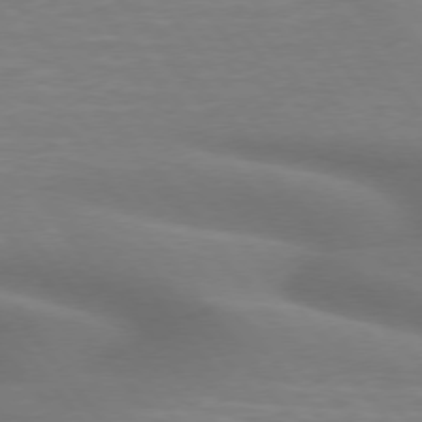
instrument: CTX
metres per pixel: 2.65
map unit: lApd
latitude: 75.1781
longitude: -60.1766
